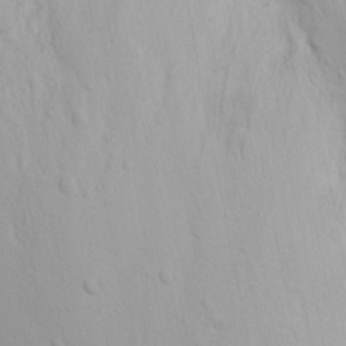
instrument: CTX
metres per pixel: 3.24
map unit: Nhu
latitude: 20.8002
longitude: -73.4994
